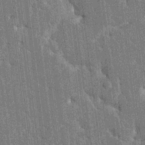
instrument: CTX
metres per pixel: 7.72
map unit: HNhu
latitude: 6.8191
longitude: -6.1578
